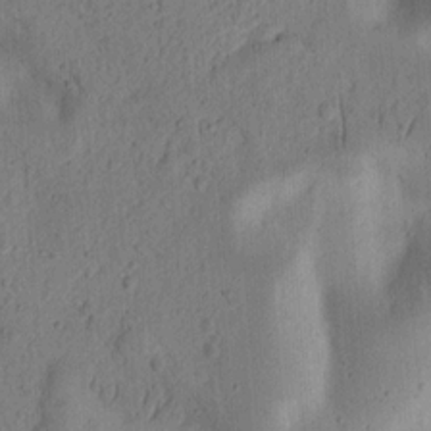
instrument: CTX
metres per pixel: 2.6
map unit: Ht
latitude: 14.5546
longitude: -74.4601
